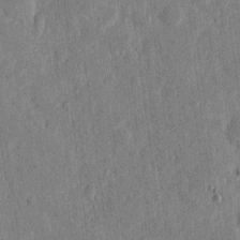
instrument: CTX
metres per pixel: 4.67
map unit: eHh
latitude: 5.2726
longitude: -72.0444
